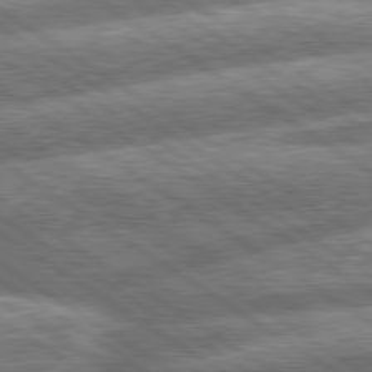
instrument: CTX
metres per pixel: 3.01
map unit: lApd
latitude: 79.9906
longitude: -159.4427
